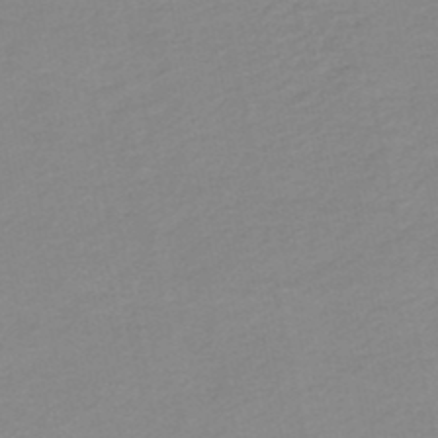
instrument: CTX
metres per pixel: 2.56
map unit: HNb
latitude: -48.2362
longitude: 56.9541
